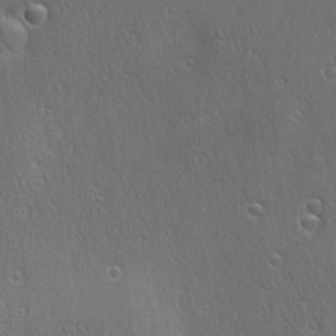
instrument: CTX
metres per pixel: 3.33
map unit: Ave
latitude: 22.3089
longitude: -136.8002
